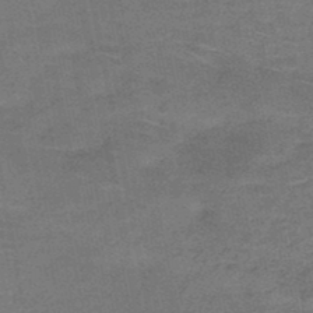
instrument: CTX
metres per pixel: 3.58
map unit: HNb
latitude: -48.2551
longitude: -42.0444
